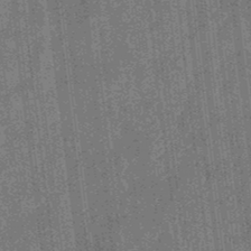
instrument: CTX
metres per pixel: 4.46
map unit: eHb
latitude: -34.9542
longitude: 78.8975
